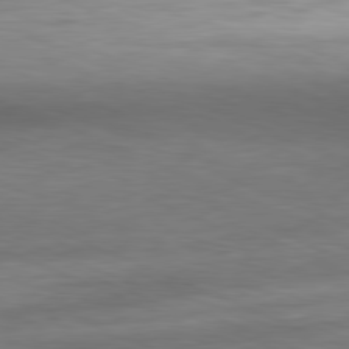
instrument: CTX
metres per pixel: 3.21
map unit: Ap
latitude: -81.4266
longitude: -81.1025
